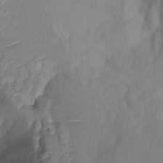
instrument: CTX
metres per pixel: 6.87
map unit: Ht
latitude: -10.3495
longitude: -29.4804
